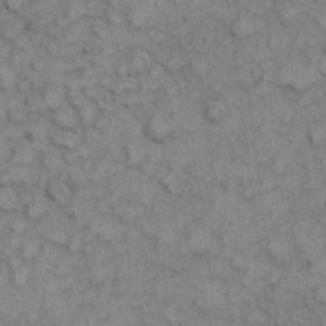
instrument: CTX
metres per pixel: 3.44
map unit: eHh
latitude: 6.7057
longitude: -64.8569
